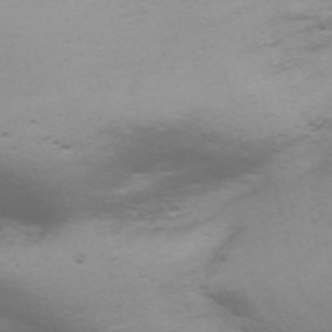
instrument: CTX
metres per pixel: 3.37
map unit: Nve
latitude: -59.3320
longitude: 56.0661
